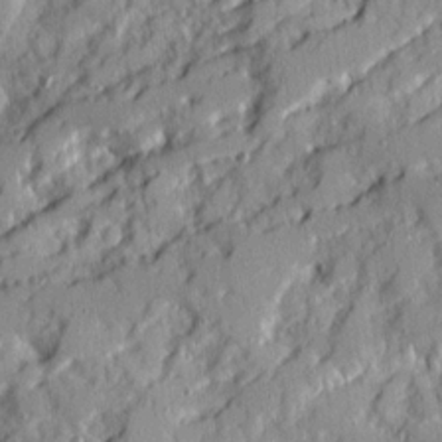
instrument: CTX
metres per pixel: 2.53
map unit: Ave
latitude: 21.2537
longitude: -130.0633
